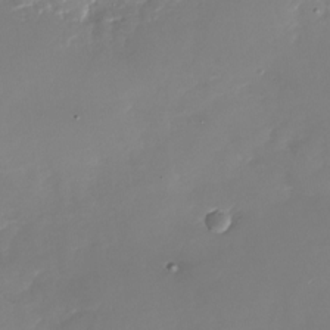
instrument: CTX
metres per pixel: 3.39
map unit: Nhu
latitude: -28.0472
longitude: -76.0444
